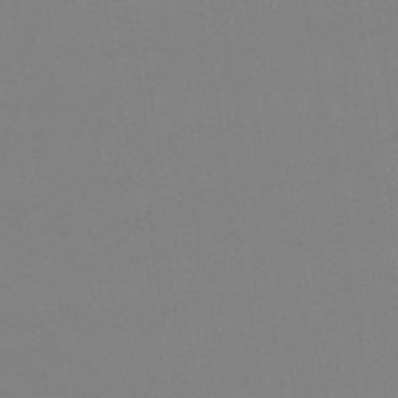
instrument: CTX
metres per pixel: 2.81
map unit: lHb
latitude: -49.0676
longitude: 67.8989
